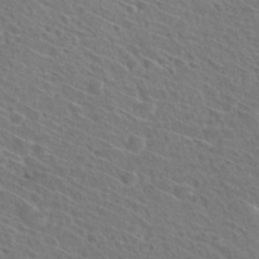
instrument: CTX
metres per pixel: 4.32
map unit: Hto
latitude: 31.7828
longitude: -47.1970
